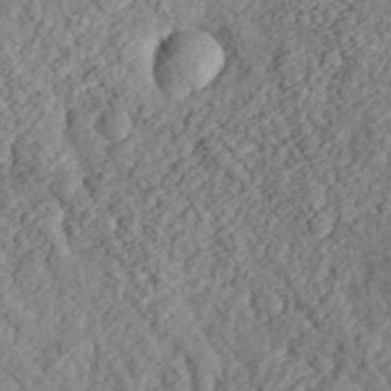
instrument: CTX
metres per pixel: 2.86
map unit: eHh
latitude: 35.7260
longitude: -79.0459
